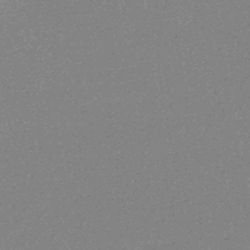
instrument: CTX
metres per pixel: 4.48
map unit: HNhu
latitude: -43.0486
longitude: 99.1053
